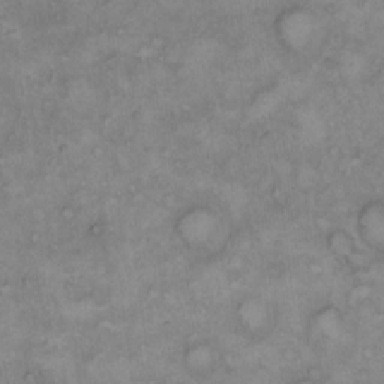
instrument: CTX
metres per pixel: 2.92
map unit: Hto
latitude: 10.6302
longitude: -60.2522
